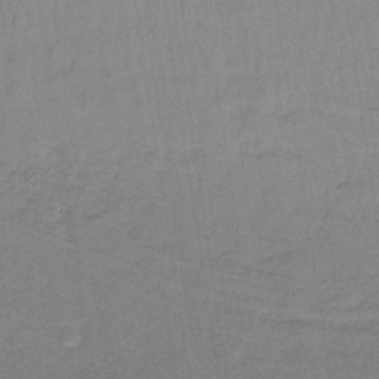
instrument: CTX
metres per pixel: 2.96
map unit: lHb
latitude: -33.0676
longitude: 65.1620
